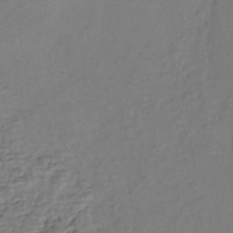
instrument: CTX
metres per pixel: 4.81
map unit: eHh
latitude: -39.5966
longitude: -29.1214
